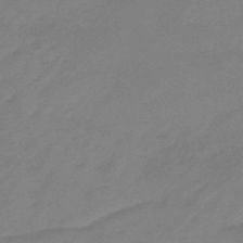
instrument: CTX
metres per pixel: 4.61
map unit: eHb
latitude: -46.3873
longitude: 86.5007
